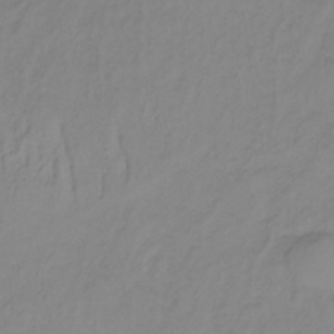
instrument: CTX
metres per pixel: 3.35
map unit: lHb
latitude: -34.7085
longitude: 70.3684
